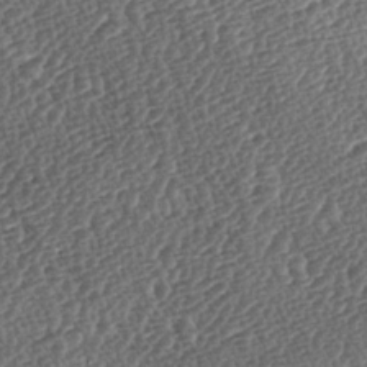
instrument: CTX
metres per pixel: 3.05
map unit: lAa
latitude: -3.6910
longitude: -122.6113
